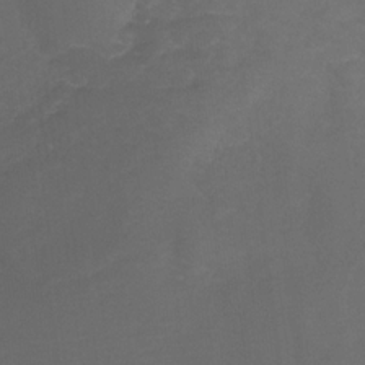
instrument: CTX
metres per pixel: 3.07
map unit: eHb
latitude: -30.8408
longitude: 64.2173
